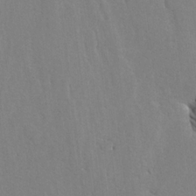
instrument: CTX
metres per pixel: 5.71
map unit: lAvf
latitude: -5.5021
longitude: -113.9717
